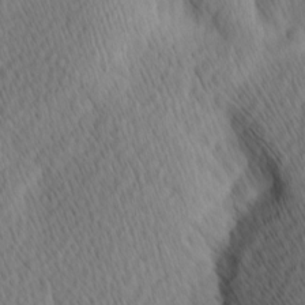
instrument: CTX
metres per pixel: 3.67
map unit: Hve
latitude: 14.1389
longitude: -91.5182
